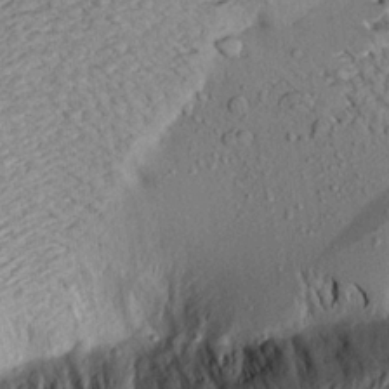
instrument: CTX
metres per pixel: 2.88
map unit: Aa
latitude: 20.5735
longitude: -148.8947
